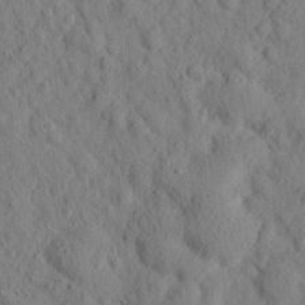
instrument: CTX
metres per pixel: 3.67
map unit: lHvf
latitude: 15.0081
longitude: 178.0283
